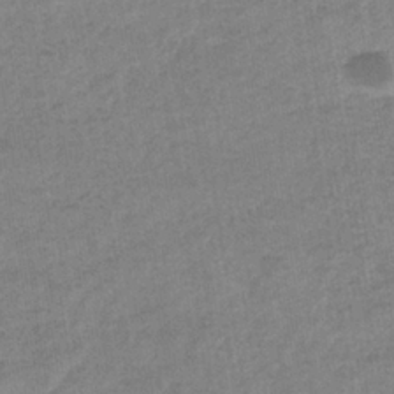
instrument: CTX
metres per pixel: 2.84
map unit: eHb
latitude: -35.1809
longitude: 77.3699
